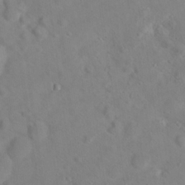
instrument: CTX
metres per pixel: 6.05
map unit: Hto
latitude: 18.1389
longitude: -39.3671
